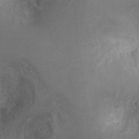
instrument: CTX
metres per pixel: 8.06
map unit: Ht
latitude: 2.0633
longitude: -19.2726
